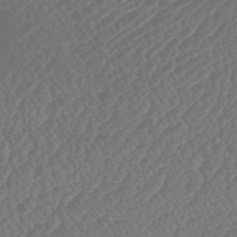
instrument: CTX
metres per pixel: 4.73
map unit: eHb
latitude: -43.1998
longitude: 81.9178
